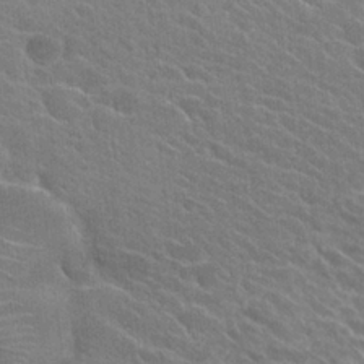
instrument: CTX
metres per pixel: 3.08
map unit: Hto
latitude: 24.8191
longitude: -40.5734
